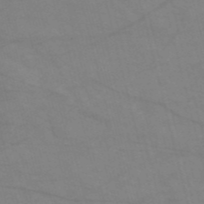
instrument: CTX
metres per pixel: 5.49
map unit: HNb
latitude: -54.2929
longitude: -49.7828
